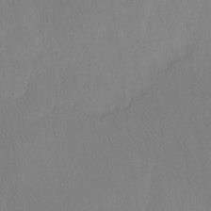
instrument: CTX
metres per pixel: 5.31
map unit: Hto
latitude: -7.4832
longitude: -38.1200
